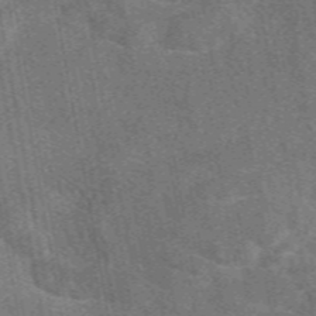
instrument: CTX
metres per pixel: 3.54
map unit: eAb
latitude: 49.8016
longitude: 115.6344
